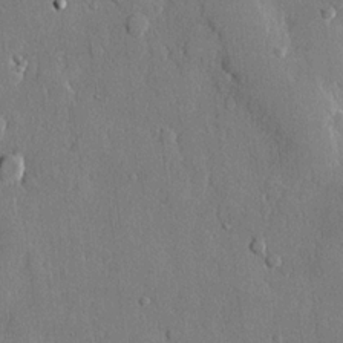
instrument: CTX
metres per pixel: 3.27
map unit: lHvf
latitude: 20.8947
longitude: 146.1794
